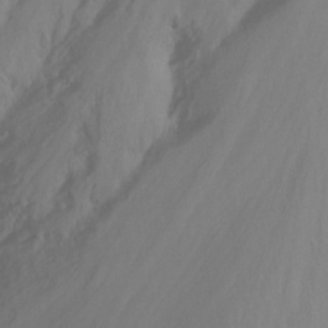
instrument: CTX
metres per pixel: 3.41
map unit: Ht
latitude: -15.5777
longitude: -52.1011
